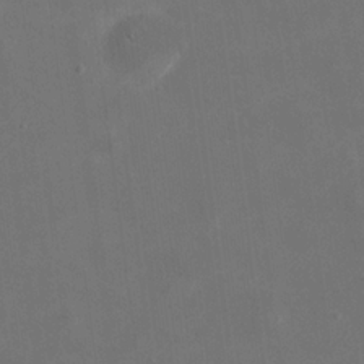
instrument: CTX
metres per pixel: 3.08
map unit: eHh
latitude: 19.9528
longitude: -66.1199
